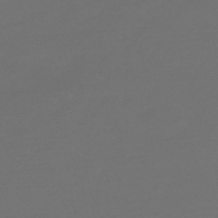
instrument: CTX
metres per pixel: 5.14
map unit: eHb
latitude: -47.6155
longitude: 87.9367
